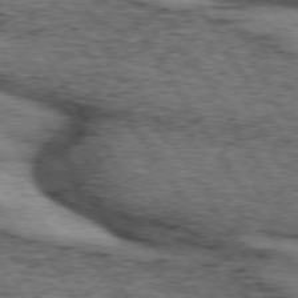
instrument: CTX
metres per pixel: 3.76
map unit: lApd
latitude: 73.4049
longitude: -74.4790
